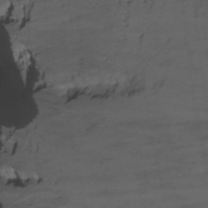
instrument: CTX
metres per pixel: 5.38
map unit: Nhu
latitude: -12.1606
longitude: -74.7246
